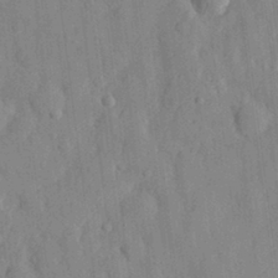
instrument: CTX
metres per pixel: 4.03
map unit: eHh
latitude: 28.2144
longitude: -76.8191
